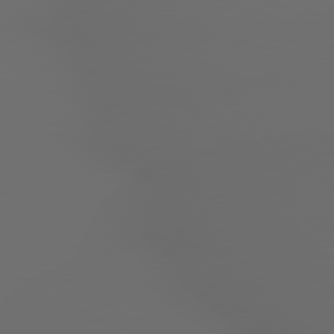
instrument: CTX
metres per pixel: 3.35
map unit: lApd
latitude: 79.1970
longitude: -167.2914
